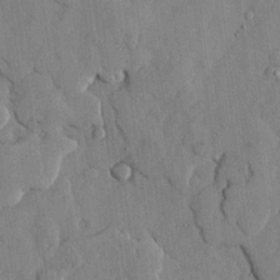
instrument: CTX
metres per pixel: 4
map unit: lHvf
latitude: 18.0633
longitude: -113.0269
